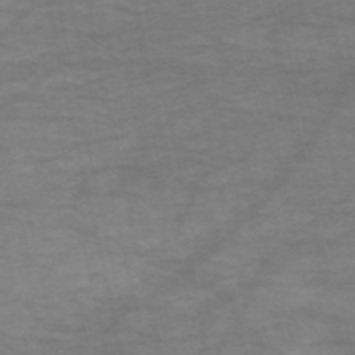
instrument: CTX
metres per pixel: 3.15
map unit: HNb
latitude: -54.2362
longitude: -44.7057
